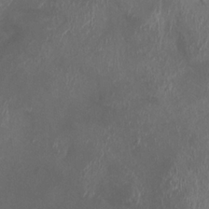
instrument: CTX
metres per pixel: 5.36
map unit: HNhu
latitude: 2.5923
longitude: -2.9891
